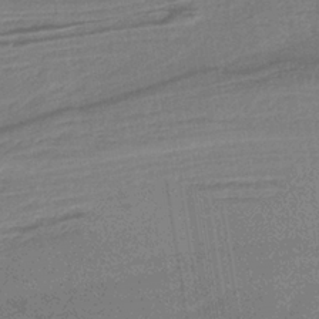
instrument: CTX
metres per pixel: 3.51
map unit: HNb
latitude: -35.6911
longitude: 59.5588
